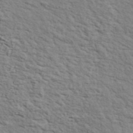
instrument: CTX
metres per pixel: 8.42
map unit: ANa
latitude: 41.4237
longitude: 29.5021
